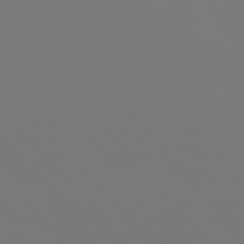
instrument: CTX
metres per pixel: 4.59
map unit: Hpe
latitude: 76.2900
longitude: -133.0458
